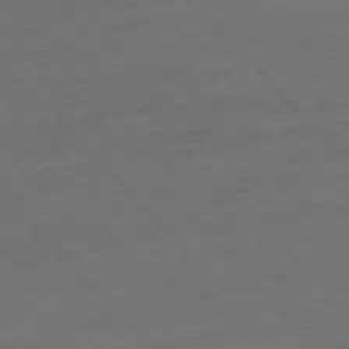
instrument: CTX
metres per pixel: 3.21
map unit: Ap
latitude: -76.6330
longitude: -80.4034
